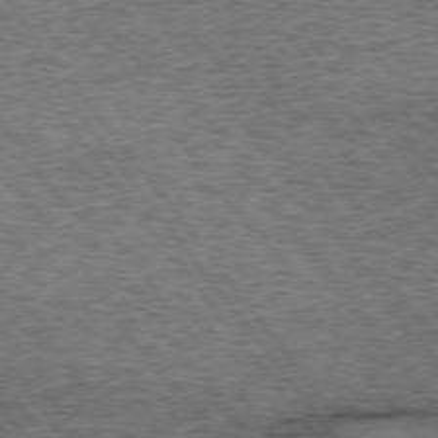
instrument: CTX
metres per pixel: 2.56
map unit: lApd
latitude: 73.5560
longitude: -76.7813
